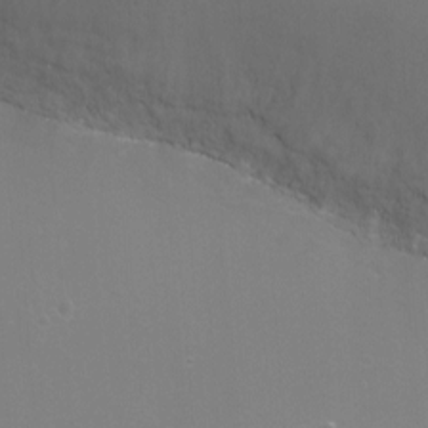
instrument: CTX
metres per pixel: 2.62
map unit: Ht
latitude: -6.8975
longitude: -28.2522
